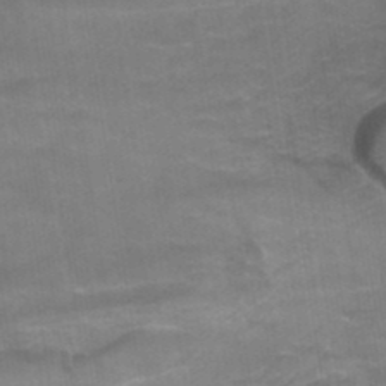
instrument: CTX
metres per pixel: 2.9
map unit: Hto
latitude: 39.0836
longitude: -42.1767
